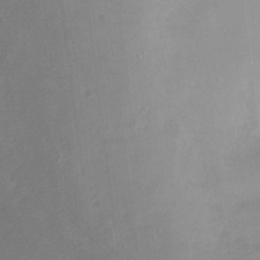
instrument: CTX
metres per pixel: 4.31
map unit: Ht
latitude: -6.6329
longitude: -32.0633
